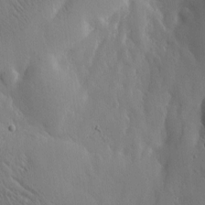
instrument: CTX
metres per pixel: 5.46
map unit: Htu
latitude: -0.8030
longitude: 171.2943
